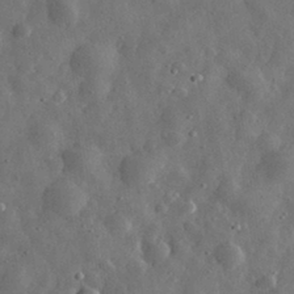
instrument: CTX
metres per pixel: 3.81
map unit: eHh
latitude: 31.5183
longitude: -74.5546
